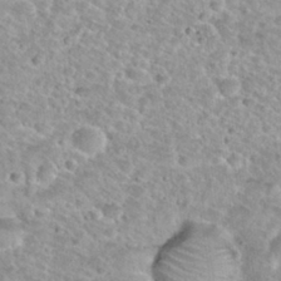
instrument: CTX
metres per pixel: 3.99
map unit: Nhu
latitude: 30.1767
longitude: -49.8394
